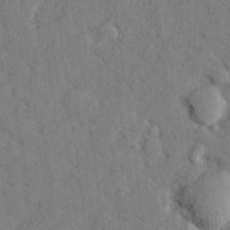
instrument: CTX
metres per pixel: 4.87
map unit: lHvf
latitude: 25.1592
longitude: 142.8219
